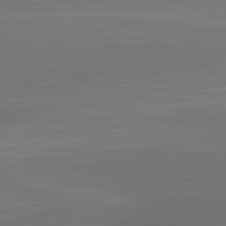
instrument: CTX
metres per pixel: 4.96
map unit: lApd
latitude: 83.4615
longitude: -133.4615
